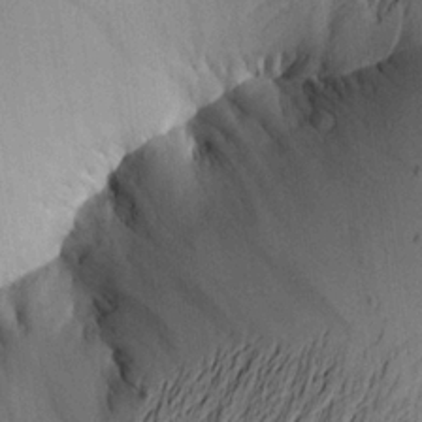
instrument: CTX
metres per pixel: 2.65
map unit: Aa
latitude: 22.3467
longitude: -148.2145
